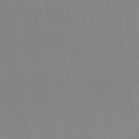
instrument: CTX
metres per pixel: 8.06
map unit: eHb
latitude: -49.9178
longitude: 67.8044
